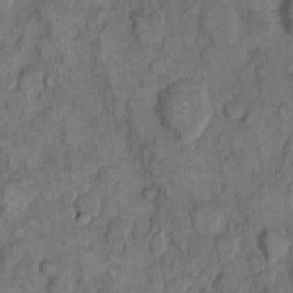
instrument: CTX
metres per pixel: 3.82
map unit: eHh
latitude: 9.1025
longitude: -63.6316
